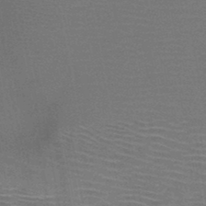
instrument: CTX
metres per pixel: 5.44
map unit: HNb
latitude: -46.4062
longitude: -40.0822
